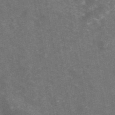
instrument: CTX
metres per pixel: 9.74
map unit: eAb
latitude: 46.1389
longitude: 119.8044
